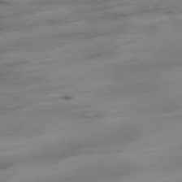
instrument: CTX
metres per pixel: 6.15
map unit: Hpe
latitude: -78.8030
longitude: -20.4223
